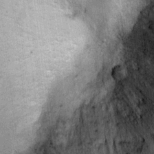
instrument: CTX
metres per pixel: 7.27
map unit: Ht
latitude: 10.7813
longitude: -38.1767
